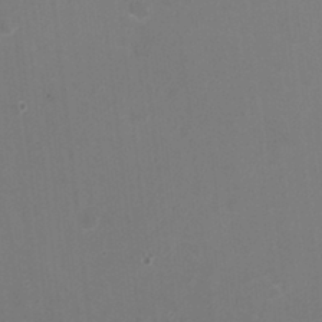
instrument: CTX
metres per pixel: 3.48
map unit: HNhu
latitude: -3.1998
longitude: -1.4426
